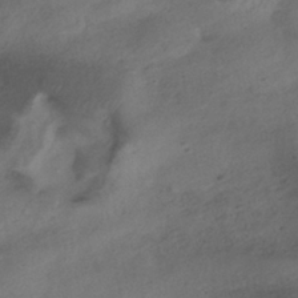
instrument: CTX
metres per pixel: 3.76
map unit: HNhu
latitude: -40.3873
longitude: 99.0486
